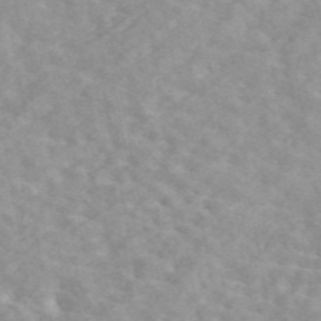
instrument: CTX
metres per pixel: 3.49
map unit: ANa
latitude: 46.8002
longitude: 26.8596
